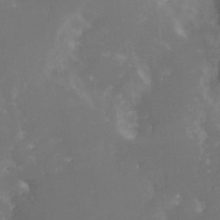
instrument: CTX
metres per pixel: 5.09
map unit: Nhe
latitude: -27.2942
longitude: -109.3481
